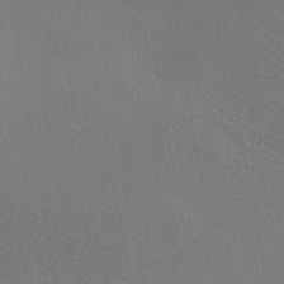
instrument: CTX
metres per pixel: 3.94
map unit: lAa
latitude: -8.0472
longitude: -124.4979
